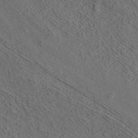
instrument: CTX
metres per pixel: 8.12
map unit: ANa
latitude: 42.6491
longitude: 30.4440
